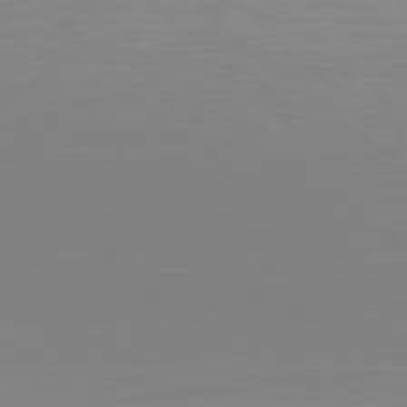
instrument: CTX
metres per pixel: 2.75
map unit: Hpe
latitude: 78.0822
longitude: -132.6302
